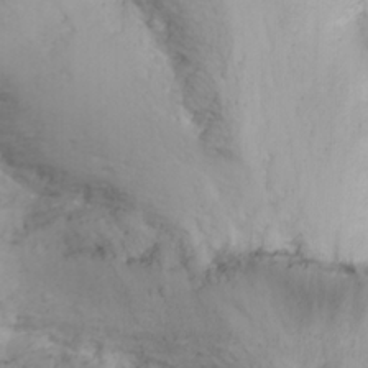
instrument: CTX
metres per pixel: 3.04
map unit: Nhu
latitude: -3.1998
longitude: -73.0081
